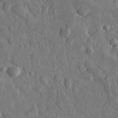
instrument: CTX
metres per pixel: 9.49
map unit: lHvf
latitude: 35.1403
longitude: -87.6316
